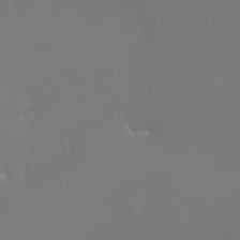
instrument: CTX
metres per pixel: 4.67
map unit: HNhu
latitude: -0.2551
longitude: 4.6140
